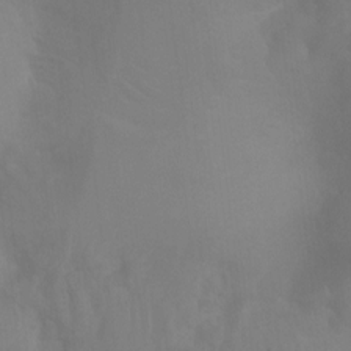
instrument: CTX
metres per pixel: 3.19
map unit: Ht
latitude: 2.3278
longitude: -25.0836
